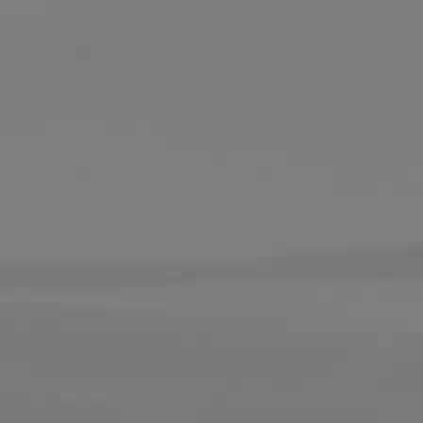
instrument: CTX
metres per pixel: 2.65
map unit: Hpe
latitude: 78.1767
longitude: -129.3482
